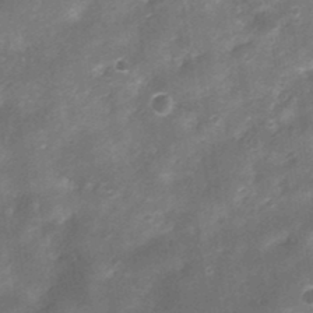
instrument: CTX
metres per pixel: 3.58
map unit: Nhu
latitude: 3.2537
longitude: -18.1766
